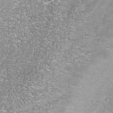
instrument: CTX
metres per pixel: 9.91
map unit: Nhu
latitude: -41.2565
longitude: -85.0081
